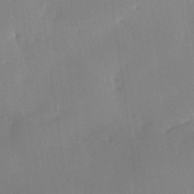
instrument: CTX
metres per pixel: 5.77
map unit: lHvf
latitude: 21.7450
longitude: 146.2550
